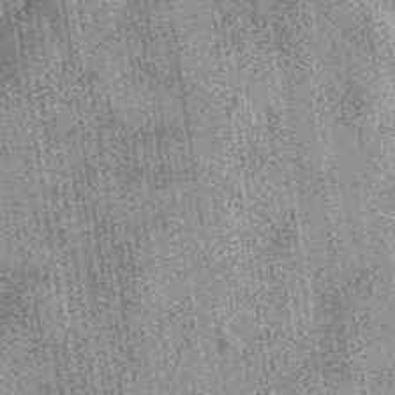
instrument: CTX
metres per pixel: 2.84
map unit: eAb
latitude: 37.3670
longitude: 107.5399
